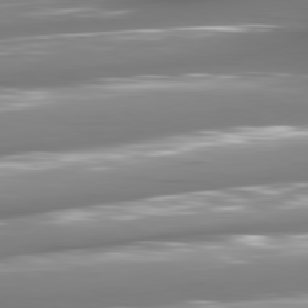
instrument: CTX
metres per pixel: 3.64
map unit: lApd
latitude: 80.8947
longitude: -144.8002
